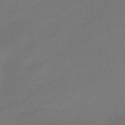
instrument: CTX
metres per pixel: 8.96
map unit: eHb
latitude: -43.3887
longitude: 87.4832
